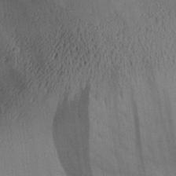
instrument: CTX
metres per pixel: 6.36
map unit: Aa
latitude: 26.5546
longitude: -134.8947
